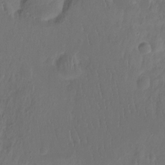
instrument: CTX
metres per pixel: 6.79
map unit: Hto
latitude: -12.3306
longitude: -39.5749
